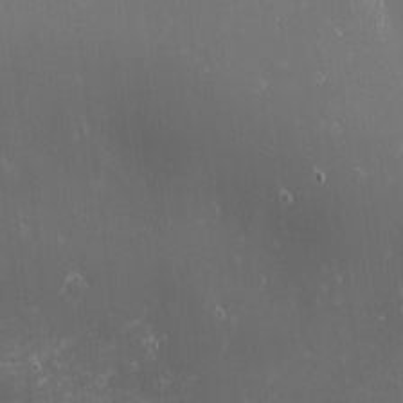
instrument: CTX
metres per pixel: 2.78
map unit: eHh
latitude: -1.6911
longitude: -80.6679
